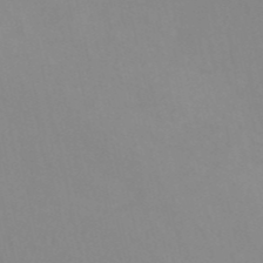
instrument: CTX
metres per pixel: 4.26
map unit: HNb
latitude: -52.8408
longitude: -50.4790
